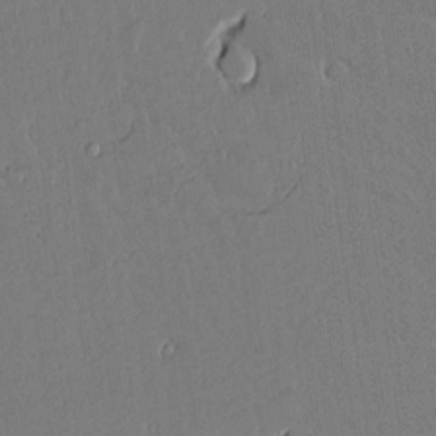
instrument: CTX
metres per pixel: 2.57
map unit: lAvf
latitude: 14.9514
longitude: -127.1781
